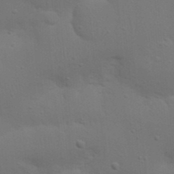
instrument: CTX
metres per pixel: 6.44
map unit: Nhu
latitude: 22.5735
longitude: -73.0270
